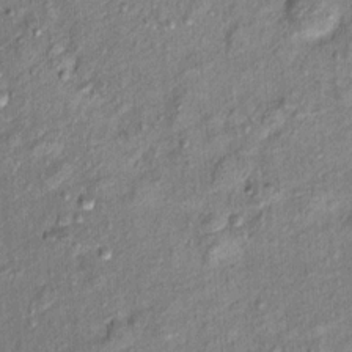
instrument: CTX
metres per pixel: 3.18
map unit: Ht
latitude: 11.6127
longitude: -38.1011
